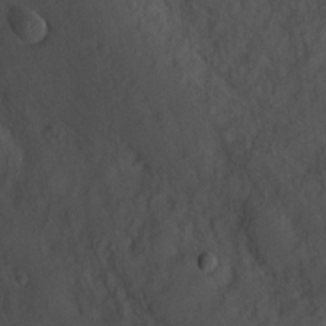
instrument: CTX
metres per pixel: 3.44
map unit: Hve
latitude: 19.2915
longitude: 150.1795
